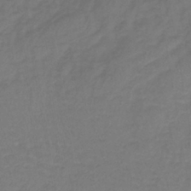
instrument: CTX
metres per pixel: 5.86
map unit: lHb
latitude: -39.4266
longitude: 72.3306
